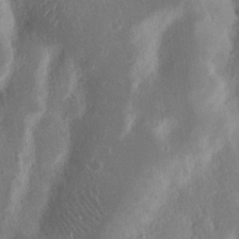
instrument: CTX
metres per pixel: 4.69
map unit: Nhu
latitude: 16.0444
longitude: -74.0822
